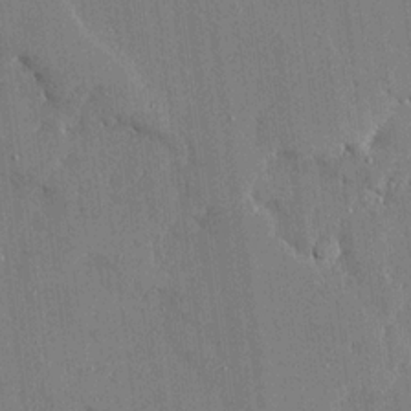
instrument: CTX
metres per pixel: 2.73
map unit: Ave
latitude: 16.4412
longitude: -139.8016
